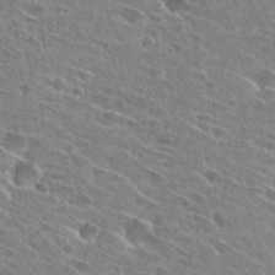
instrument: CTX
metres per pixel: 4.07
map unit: Hto
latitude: 27.2159
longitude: -44.5734
